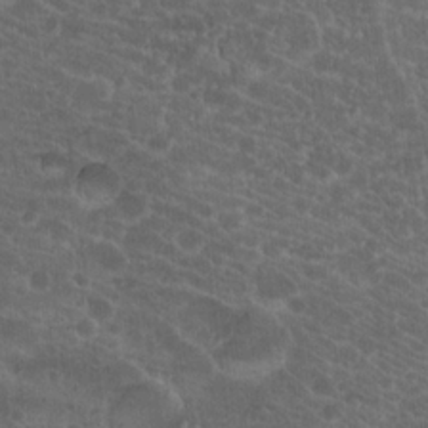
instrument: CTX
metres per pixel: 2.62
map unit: Hto
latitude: 19.7260
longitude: -35.6882
